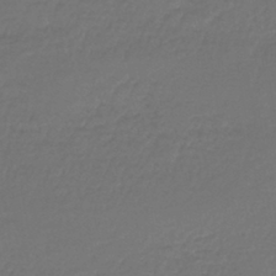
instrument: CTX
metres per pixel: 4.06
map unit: lHb
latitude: -42.4062
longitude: 65.5399
